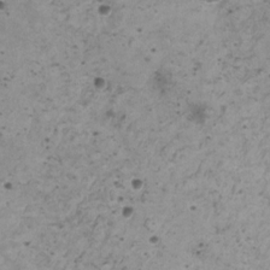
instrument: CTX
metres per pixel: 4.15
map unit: HNhu
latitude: -0.2551
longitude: 3.2375
